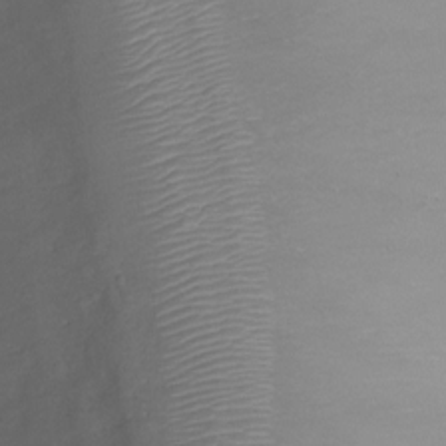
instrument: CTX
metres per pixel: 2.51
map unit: Ht
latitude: -8.3495
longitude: -20.3656
